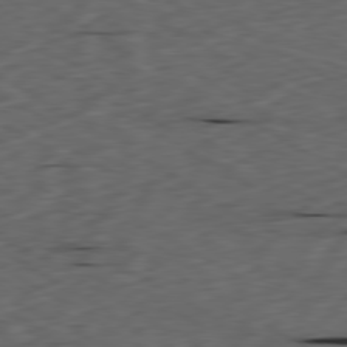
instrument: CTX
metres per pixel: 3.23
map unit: Ap
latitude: -80.3684
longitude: -71.7827
